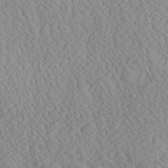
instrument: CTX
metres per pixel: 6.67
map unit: Ave
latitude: 24.1955
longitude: -134.7246
